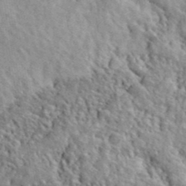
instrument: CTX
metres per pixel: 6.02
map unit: lHvf
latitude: 40.7246
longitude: -86.4601
